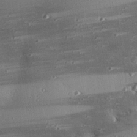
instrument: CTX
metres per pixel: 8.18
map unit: eHh
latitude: 23.6883
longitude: -90.0633
